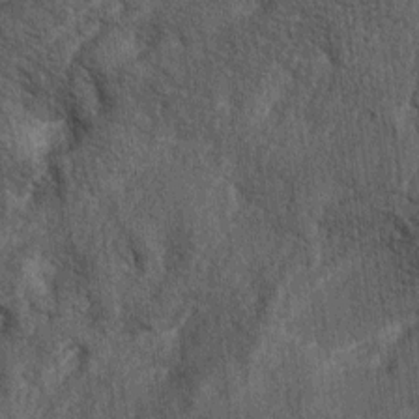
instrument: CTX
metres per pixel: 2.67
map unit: lAa
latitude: -5.2565
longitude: -126.1011
